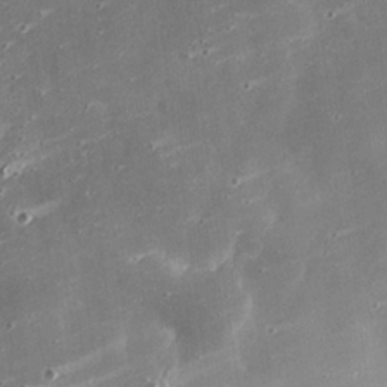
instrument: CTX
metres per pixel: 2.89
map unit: eHh
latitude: 24.4034
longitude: -89.6694
